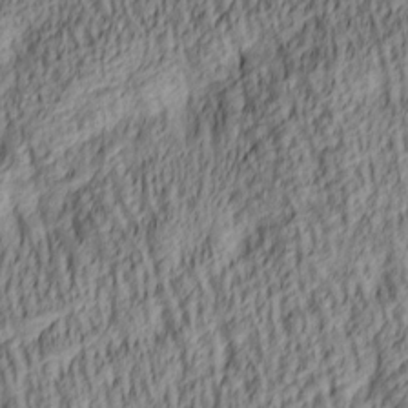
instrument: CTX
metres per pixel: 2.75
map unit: lAa
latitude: 5.1214
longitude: -115.7260
